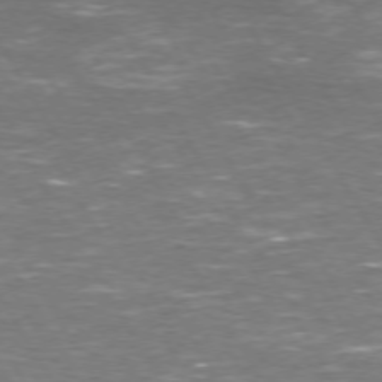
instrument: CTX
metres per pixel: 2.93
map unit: Hpe
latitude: 72.2523
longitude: -124.1955
